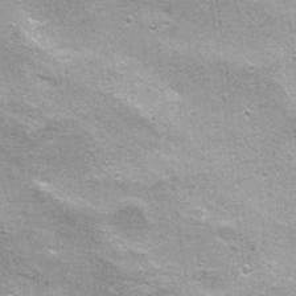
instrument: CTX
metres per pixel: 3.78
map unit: Nhu
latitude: 1.8583
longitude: -17.1781
